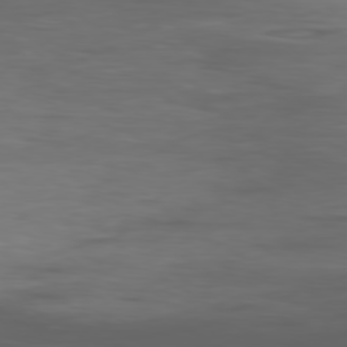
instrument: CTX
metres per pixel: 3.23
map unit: Ap
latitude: -79.5399
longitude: -78.2712
